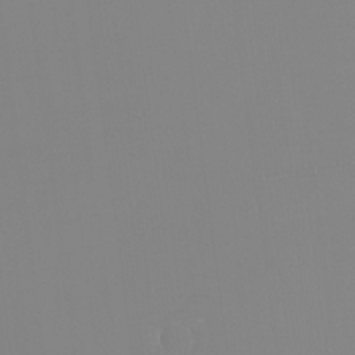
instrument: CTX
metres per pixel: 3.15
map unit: eHh
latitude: -6.1417
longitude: -82.8757
